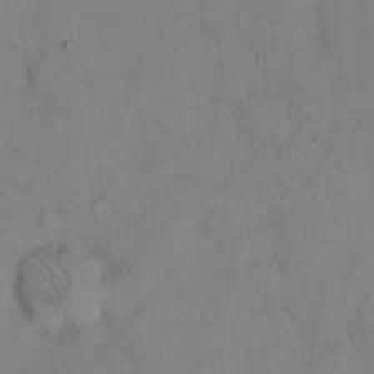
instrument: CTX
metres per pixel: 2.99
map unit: eHh
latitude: 13.3860
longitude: -62.0255
